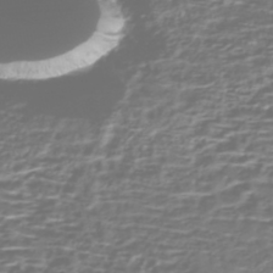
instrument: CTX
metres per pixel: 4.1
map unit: Nhe
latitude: -46.9730
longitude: -171.7638
